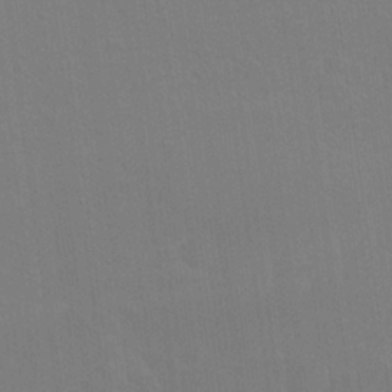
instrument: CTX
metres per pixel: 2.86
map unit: Nhu
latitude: 23.4426
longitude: -63.0081
